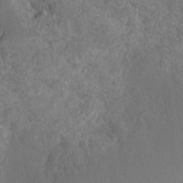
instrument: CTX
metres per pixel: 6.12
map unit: Hto
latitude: -3.1242
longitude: -34.2333
